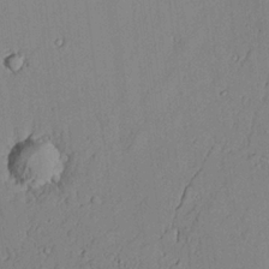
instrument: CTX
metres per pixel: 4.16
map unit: lAvf
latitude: 23.2159
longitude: -109.9717
